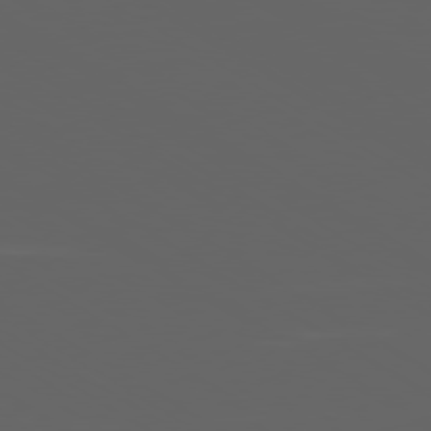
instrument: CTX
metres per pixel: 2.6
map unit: Ap
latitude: -80.2362
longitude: -94.2712
